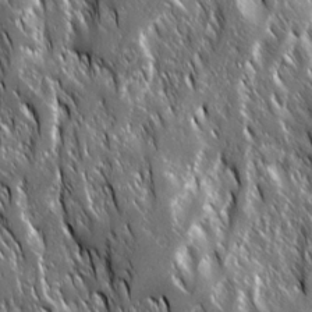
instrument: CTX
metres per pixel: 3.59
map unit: Ave
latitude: 15.0459
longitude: -133.7261
